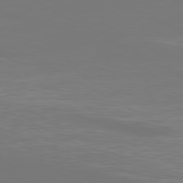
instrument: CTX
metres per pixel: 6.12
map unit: Ap
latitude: -80.4818
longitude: -59.4804
